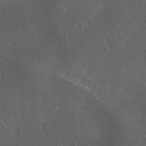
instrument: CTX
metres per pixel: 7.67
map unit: lAa
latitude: 3.1214
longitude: -115.6315
